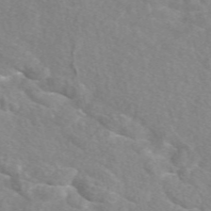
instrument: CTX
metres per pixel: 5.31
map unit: eAb
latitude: 50.0633
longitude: 117.6910
